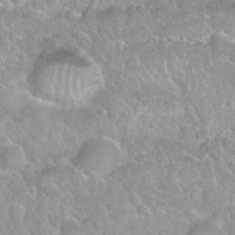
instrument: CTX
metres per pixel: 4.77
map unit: Nhu
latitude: 29.8961
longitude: -53.7828
